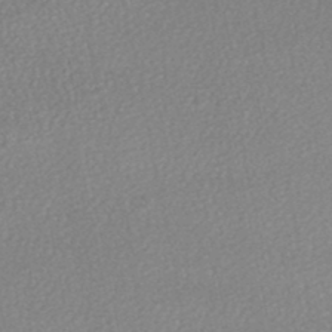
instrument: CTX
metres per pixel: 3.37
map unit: HNhu
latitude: -48.2551
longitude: 98.4818
